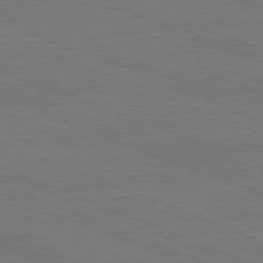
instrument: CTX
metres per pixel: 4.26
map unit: Ap
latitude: -81.1242
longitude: -74.9703
